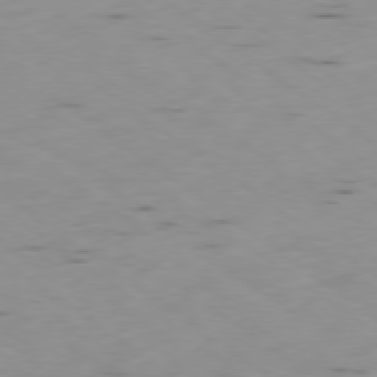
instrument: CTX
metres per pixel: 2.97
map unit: Ap
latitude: -79.1242
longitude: -72.9892
